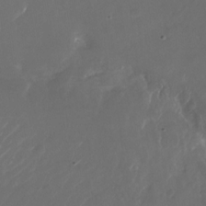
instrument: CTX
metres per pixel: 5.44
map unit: Nhu
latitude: -27.6343
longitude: -72.7247
